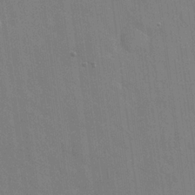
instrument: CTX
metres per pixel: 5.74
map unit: Hto
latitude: 21.2348
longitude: -54.2900
